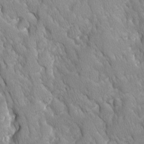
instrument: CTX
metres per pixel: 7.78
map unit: Ave
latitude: -11.0864
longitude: -118.7624
